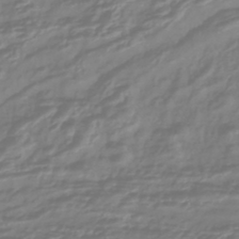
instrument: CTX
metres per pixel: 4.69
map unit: lHb
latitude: -42.9163
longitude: 77.5588
